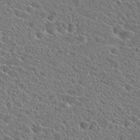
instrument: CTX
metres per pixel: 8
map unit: Hto
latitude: 24.4601
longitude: -45.6316
